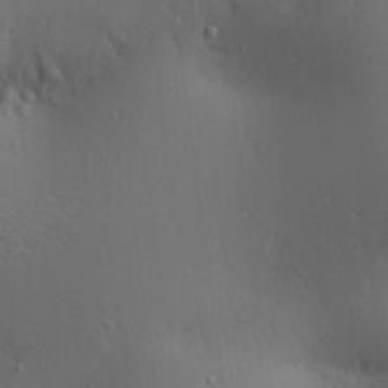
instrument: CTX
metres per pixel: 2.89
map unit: Aa
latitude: 18.3467
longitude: -141.3670
